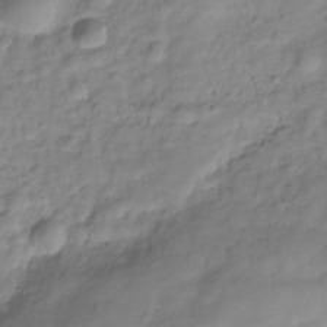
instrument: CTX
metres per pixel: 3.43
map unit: Hve
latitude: -29.3888
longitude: 93.9367
